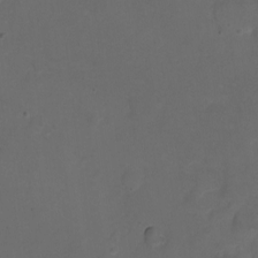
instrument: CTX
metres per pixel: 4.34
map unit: Nhu
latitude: -7.5588
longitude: -45.6127
